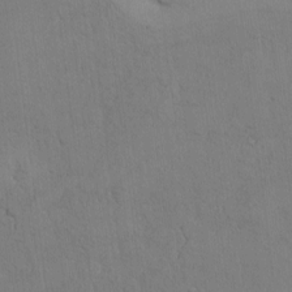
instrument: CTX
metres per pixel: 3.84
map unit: Htu
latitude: 3.6883
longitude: 151.9556
